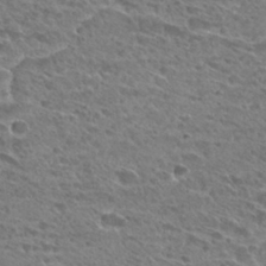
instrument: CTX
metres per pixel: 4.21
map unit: Hto
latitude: 28.8002
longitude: -39.0458
